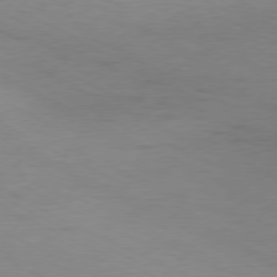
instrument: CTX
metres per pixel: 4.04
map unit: Ap
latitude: -78.1794
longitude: -72.9136
